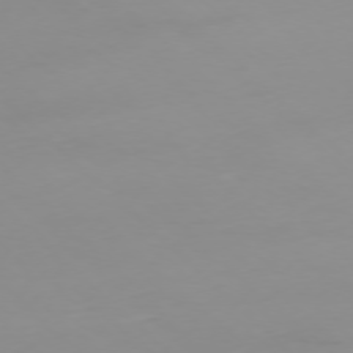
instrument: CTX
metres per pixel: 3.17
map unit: Ap
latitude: -77.2943
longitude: -81.6505
